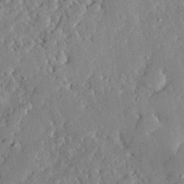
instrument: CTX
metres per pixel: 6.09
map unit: lHvf
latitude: 33.3482
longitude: -92.1389
